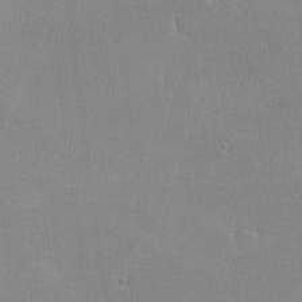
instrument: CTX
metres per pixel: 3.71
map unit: lHvf
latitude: -12.2173
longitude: -101.6127
